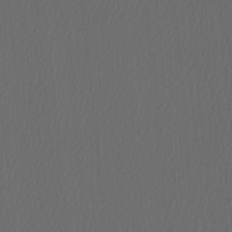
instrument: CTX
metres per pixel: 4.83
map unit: Htu
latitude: -11.4832
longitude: -73.8394
